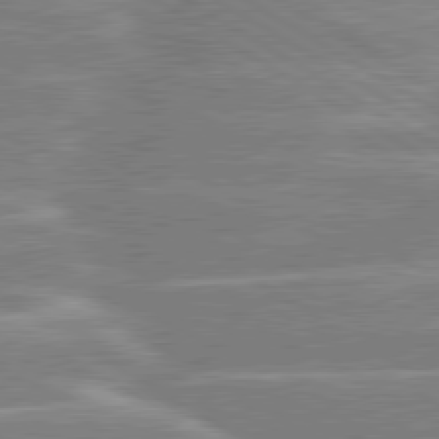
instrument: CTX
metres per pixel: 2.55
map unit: lApd
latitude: 80.1767
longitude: -130.9514
